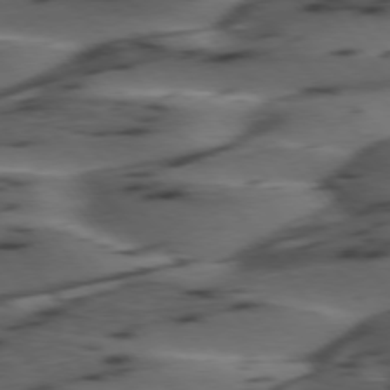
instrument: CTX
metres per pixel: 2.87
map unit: lApd
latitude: 75.1403
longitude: -70.5923
